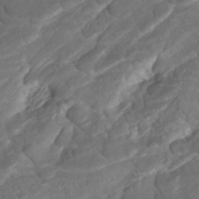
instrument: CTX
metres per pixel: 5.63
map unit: ANa
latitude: -41.8233
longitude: 108.7463
